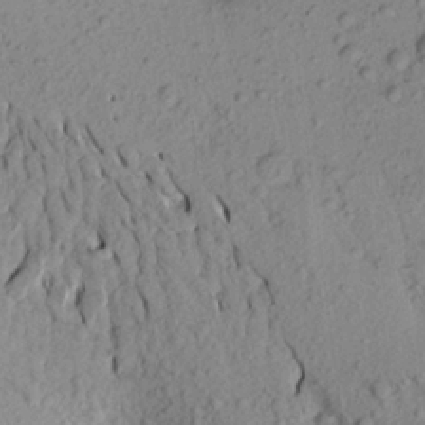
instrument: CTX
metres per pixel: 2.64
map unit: Aa
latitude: 20.3845
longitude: -149.3671
